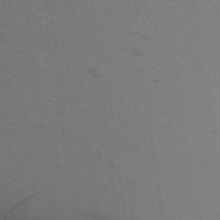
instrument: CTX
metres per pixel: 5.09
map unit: Aa
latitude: 17.4615
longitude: -144.8569
